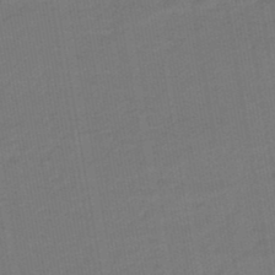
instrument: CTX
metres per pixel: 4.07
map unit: eHb
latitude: -47.0675
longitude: 88.0283
